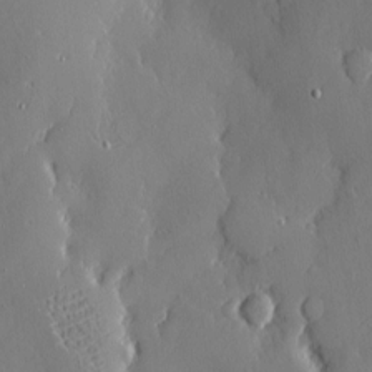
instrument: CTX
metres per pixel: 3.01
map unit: eHh
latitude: 4.8758
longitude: -75.1970
